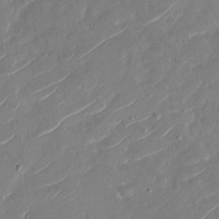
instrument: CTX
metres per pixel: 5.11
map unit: Nhu
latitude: -29.6344
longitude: -72.8380
